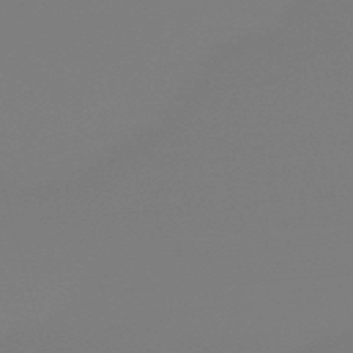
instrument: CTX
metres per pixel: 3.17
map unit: eHb
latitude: -50.4251
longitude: 68.7652
